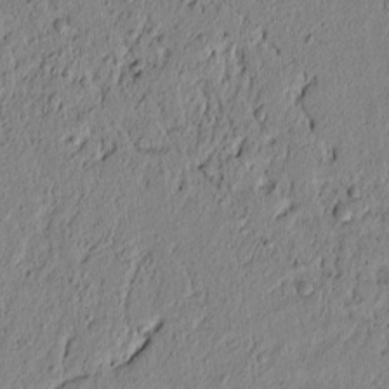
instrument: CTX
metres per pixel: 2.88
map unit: lAvf
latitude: 6.9703
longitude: 164.2173
